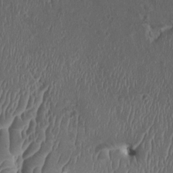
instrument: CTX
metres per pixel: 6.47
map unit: HNhu
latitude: 4.1011
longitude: -2.2711
